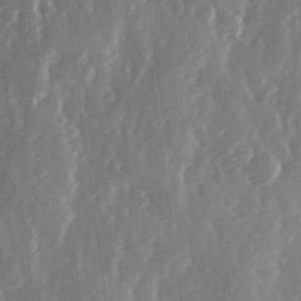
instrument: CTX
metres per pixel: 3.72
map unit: Ave
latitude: 13.9717
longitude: -103.2726
